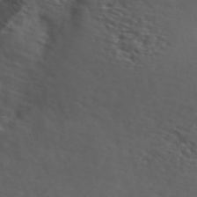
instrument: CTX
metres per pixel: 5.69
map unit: ANa
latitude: 50.5167
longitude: -81.5749
